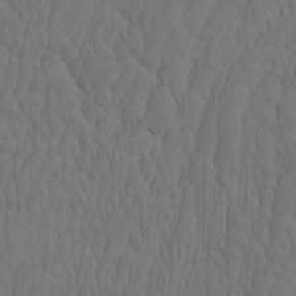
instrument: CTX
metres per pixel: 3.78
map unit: eHh
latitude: -2.3117
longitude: 15.1243
